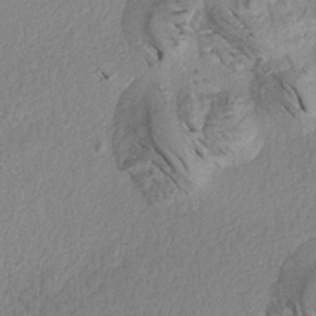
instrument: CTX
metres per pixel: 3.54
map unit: Aa
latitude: 18.9513
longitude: -145.4804
